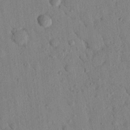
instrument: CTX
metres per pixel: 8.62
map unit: Nhu
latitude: 20.9514
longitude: -78.8569
